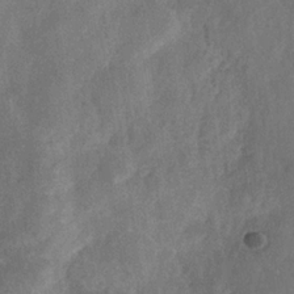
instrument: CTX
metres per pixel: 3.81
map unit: Nhe
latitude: -36.3873
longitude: -176.4223
